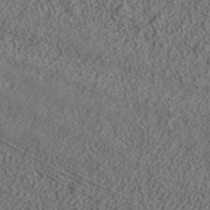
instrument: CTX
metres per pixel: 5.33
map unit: ANa
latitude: 37.2726
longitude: 19.8233
